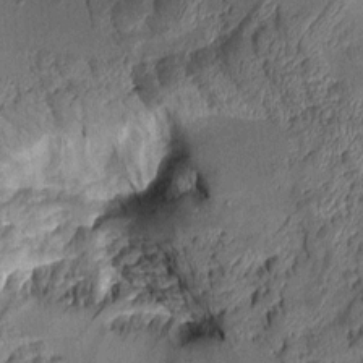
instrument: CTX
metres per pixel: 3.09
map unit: Aa
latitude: 8.8758
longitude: -128.8002
